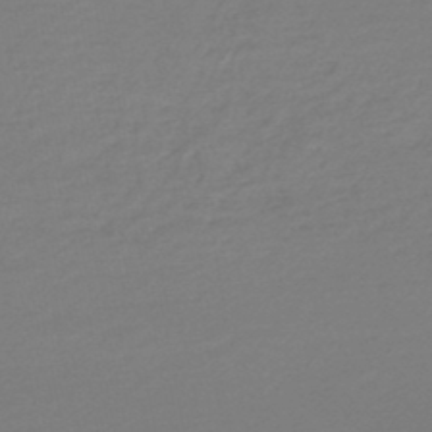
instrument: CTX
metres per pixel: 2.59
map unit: lHb
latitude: -46.8030
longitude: 66.2361
